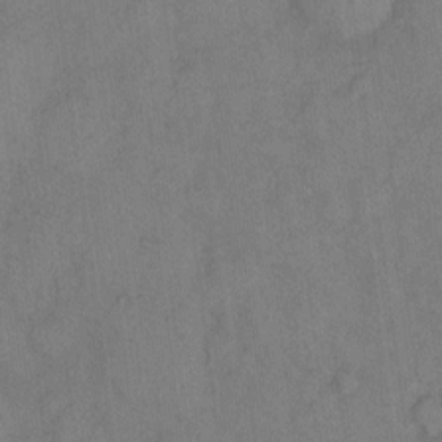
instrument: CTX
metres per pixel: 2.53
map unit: eHh
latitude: 11.5938
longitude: -62.4223
